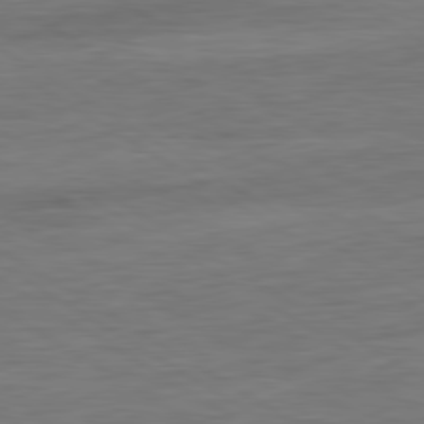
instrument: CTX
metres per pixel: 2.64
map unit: Ap
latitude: -81.1998
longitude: -79.5371
